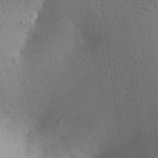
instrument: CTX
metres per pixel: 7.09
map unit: Aa
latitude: 30.1578
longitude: -145.6505
